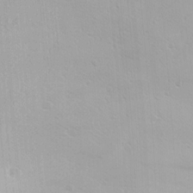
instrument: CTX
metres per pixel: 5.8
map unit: Ave
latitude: 17.5938
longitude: -138.9325
